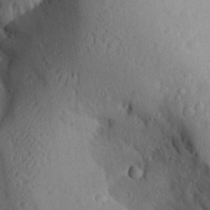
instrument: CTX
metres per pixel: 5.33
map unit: Aa
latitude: 27.7072
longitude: -133.3104
